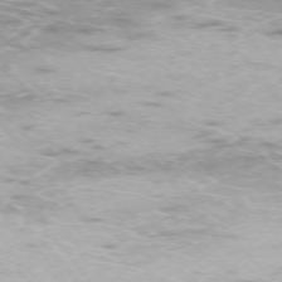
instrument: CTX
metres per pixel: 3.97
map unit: Ap
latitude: -74.3496
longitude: -74.0255
